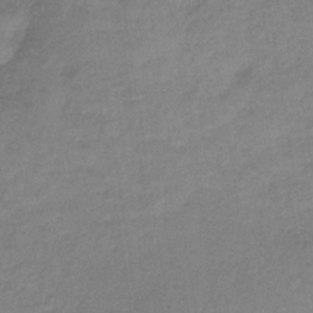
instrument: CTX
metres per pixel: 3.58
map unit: HNb
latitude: -34.3684
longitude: 59.6343
